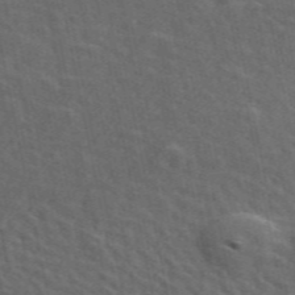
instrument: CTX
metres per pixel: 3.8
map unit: ANa
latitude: 49.8016
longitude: -82.2522
